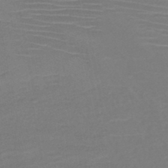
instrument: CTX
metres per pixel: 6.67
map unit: HNb
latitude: -46.9164
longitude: -42.2901
